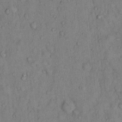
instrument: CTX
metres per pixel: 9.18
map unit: Hto
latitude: 13.0459
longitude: -58.4034
